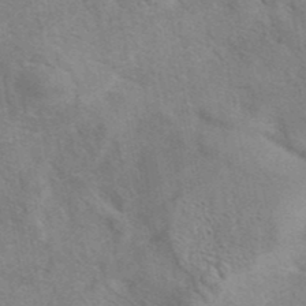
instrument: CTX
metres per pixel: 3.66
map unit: eAb
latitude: 41.5749
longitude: 107.8423
